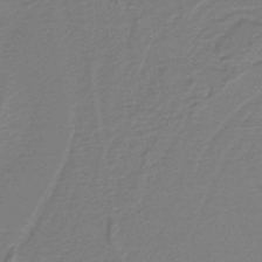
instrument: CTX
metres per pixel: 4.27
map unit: lHb
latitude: -38.3495
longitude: 55.4266
